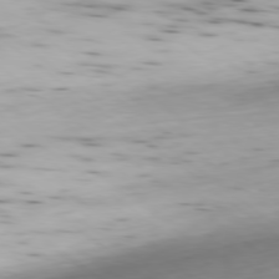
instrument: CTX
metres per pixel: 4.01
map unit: Ap
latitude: -79.1431
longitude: -92.6112
